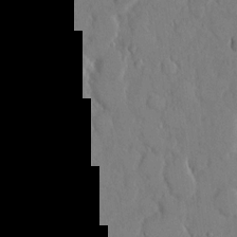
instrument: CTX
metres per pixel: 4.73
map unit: eHh
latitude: 14.0444
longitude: -69.8583
